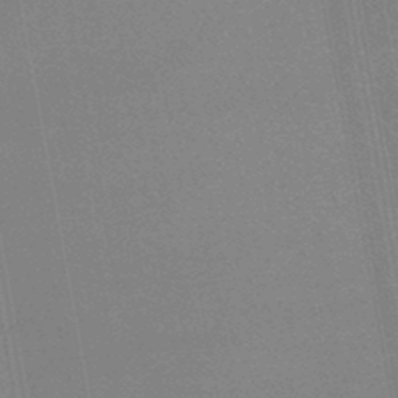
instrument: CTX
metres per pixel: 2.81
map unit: lHb
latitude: -47.1431
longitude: 68.2172
